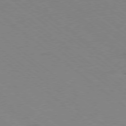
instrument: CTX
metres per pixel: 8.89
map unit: Ap
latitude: -78.9919
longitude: -100.1578
